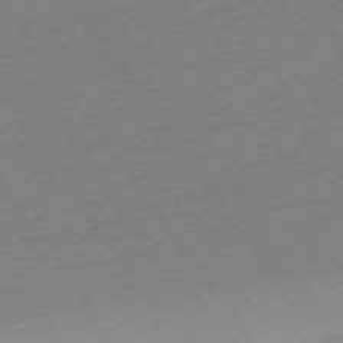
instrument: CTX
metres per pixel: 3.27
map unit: Ap
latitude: -74.2551
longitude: -83.6693
